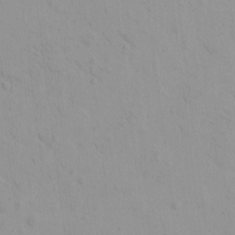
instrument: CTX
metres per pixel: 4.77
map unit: eHh
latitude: -1.5211
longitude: 19.2943
